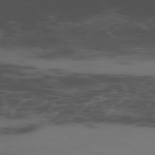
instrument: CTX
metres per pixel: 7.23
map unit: Ap
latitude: -76.3684
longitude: -66.6301
